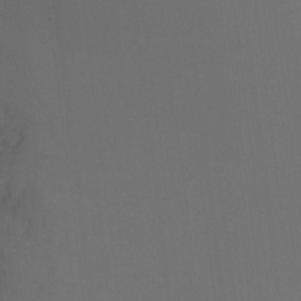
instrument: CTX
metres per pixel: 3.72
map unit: Ht
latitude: 1.9150
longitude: -33.6316
